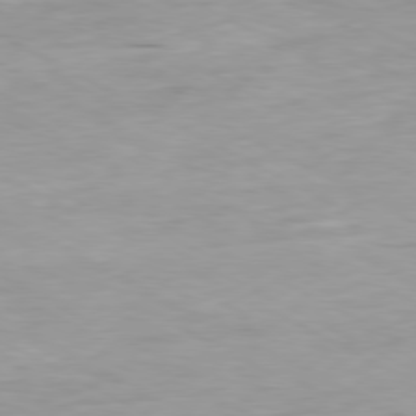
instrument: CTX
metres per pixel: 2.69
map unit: Ap
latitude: -80.1984
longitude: -76.2900
